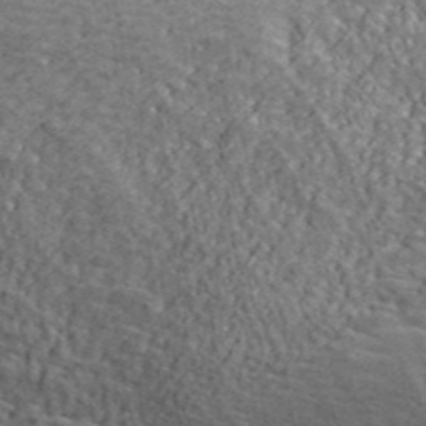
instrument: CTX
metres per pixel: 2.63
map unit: ANa
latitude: 44.1766
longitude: -85.7072
